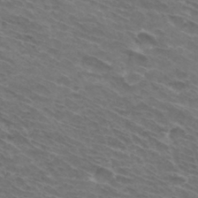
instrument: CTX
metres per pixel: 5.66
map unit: Hto
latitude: 32.0822
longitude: -43.9528
